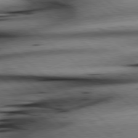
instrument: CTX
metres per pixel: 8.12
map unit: lApd
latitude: 79.0270
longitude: -140.3089
